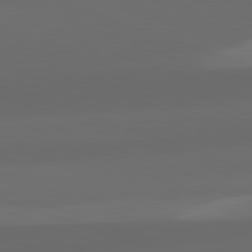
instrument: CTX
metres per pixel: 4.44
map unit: lApd
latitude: 82.3845
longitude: 134.7463
